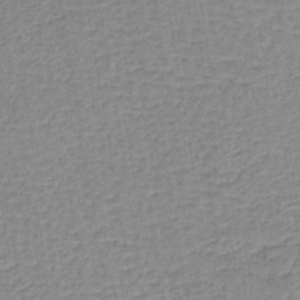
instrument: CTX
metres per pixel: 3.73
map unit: lHb
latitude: -40.1606
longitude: 60.5763
